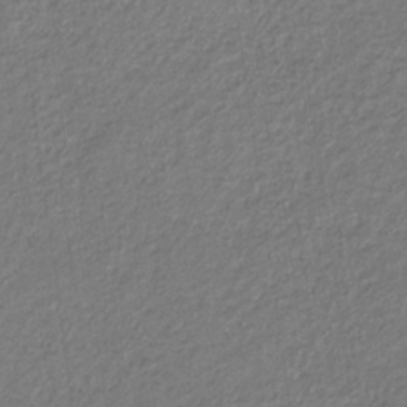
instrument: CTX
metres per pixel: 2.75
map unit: eHb
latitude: -31.2943
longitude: 67.2187
